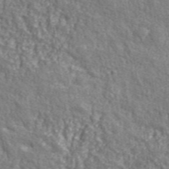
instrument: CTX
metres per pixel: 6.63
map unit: eHh
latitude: 42.8191
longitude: -91.5749
